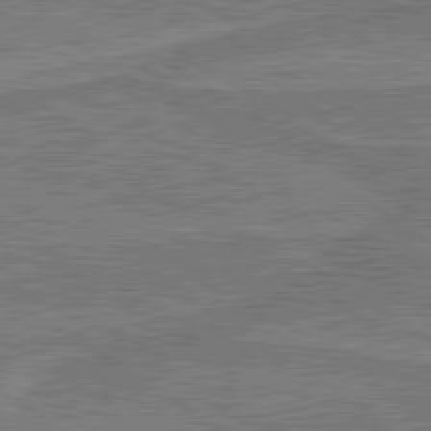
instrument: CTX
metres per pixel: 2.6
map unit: lApd
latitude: 79.9906
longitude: 169.6910
